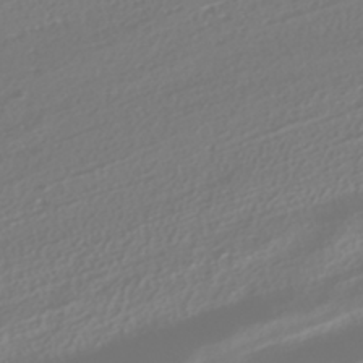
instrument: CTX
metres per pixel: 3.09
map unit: HNhu
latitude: -41.6722
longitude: 106.3684
